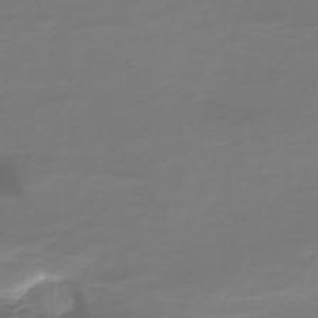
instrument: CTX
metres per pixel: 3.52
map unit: HNhu
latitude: -44.8030
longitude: 98.7841
